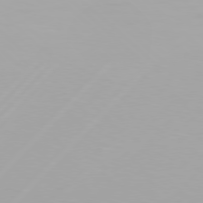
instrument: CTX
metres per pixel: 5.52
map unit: Hpe
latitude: 77.2726
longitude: -137.8961
